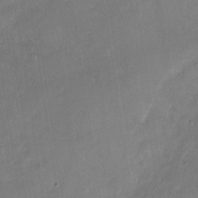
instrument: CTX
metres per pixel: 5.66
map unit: Nhu
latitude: -29.2565
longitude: -62.4223
